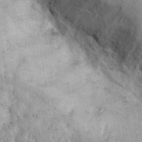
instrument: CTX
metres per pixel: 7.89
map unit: eHh
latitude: 36.2712
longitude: -61.3481
